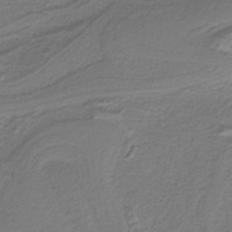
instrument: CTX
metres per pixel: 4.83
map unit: HNb
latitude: -38.7085
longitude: 53.6721
